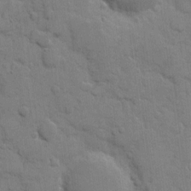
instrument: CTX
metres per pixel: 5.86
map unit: eHh
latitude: 9.4238
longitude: -67.1025
